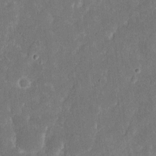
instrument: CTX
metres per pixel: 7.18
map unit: eHh
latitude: 16.4790
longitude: -73.0081
